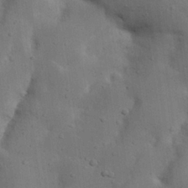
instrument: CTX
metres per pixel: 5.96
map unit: Nhu
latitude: 19.4426
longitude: -74.0255
